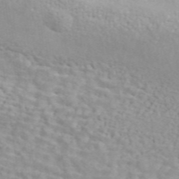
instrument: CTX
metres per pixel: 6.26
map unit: ANa
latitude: 45.9150
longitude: 26.6329
